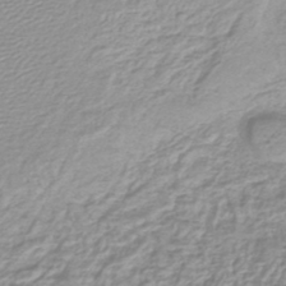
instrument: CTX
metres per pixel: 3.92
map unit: lHb
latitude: -44.1606
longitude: 61.3132
